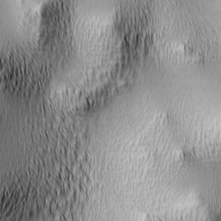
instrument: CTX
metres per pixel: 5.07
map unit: lAa
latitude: -5.0486
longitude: -122.3089
